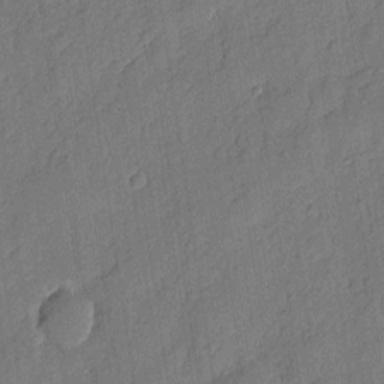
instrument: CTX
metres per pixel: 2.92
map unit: eHh
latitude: 5.8961
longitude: -75.6694
